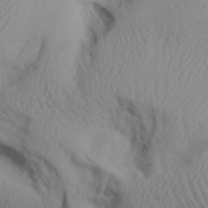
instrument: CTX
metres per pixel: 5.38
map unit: Aa
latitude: 26.5546
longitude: -132.7813
